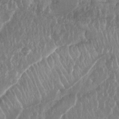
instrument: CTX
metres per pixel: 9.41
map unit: Nhu
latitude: 25.1025
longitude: -61.1781
